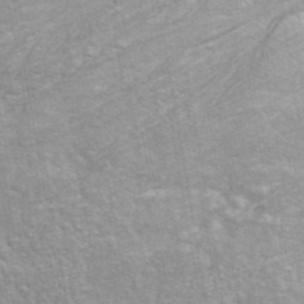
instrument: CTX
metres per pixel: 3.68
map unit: eAb
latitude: 42.9703
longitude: 106.4818
